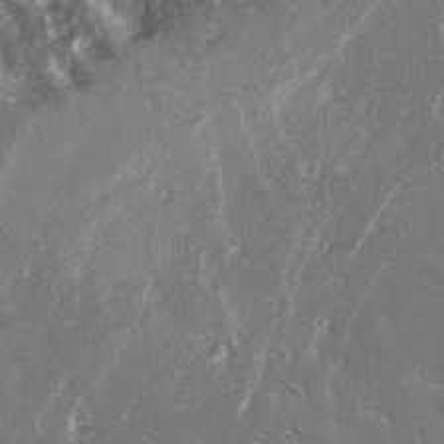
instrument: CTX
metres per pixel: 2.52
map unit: Ave
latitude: 15.4049
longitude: -131.5749
